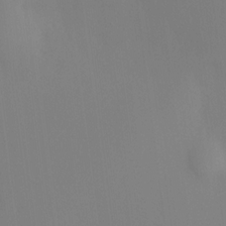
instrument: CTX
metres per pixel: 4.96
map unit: HNhu
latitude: 12.7246
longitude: 11.8045
